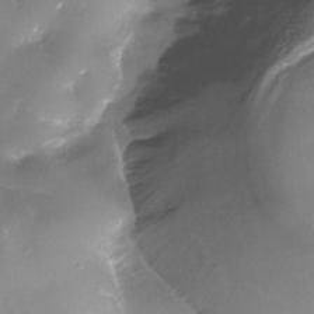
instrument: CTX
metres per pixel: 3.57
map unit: Nhe
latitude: -35.2565
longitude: -92.1577
